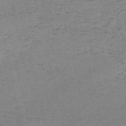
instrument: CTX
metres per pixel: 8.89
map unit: HNb
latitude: -55.3888
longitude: -42.9892
